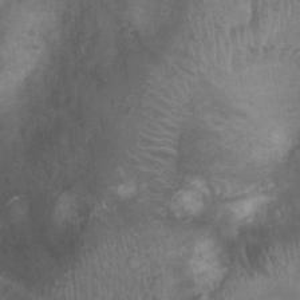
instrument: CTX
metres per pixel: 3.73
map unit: Ht
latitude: 3.5371
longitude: -19.7449
